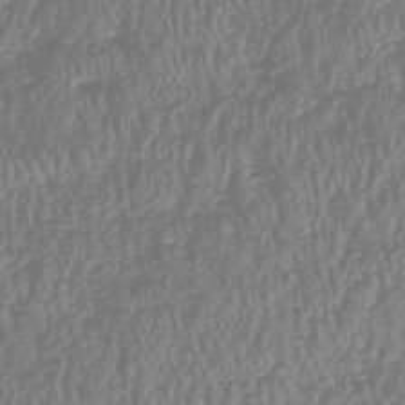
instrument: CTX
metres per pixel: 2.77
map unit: HNhu
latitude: -47.3509
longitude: 28.9731
